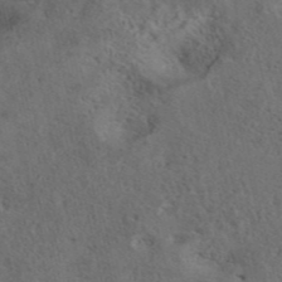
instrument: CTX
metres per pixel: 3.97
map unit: eAb
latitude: 42.3089
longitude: 108.9920
